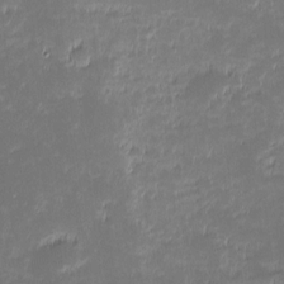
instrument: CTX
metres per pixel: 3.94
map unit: eHh
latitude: -2.0849
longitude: -85.9339
